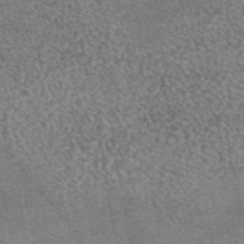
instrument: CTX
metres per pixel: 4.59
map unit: eAb
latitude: 44.8947
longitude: 108.8219
